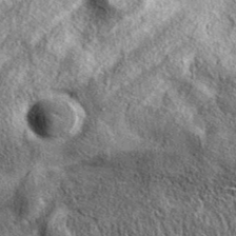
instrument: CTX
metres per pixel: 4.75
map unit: eAb
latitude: 38.2333
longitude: 109.4643
